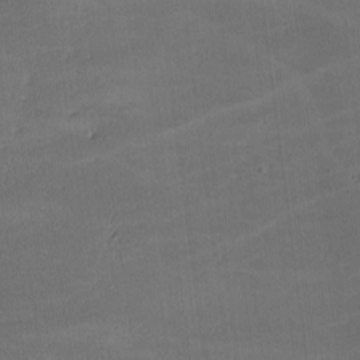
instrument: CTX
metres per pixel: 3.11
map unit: lHvf
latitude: -9.0864
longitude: -101.7072
